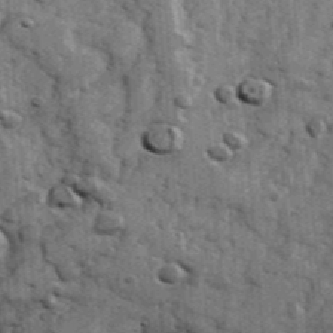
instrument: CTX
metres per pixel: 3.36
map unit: Ave
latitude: 42.3845
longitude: -106.9892
